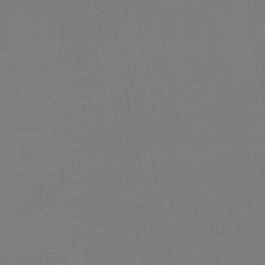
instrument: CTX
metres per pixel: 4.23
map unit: lHb
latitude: -47.4076
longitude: 69.5777
